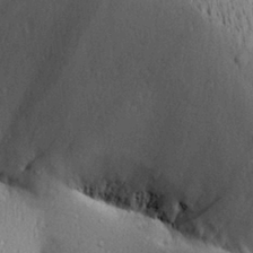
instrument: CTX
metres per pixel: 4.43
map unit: Aa
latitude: 28.6679
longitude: -134.3278
